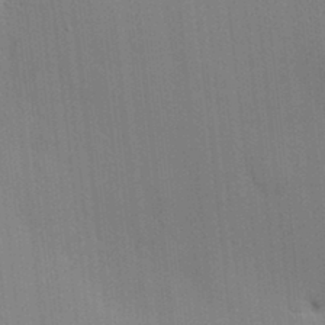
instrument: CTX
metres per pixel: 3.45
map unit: lAvf
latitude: 25.0269
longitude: -111.6316
